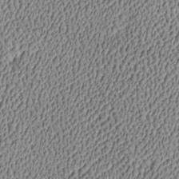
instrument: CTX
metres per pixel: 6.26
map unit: Htu
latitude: -7.1242
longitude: 156.5385
